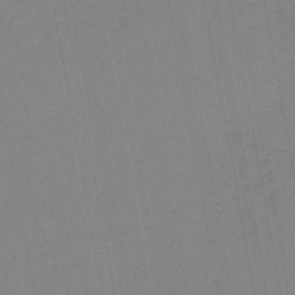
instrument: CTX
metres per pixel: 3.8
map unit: lHb
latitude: -44.7841
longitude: 63.3698
